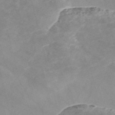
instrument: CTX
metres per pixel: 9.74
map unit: Nve
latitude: -57.8044
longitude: 58.5951
